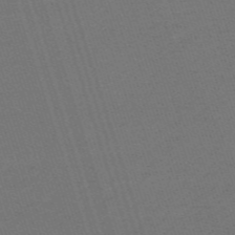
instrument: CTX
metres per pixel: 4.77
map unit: HNb
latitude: -55.7100
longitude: -44.7435
